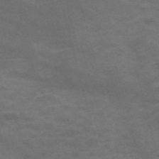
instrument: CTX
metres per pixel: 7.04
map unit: Nve
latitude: -59.1809
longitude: 58.7652
